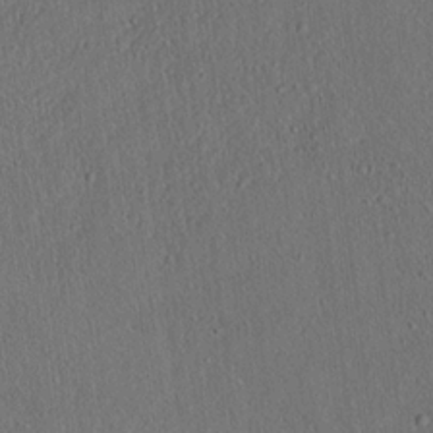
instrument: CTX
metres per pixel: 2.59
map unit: lAvf
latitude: 7.4615
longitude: 167.8233
